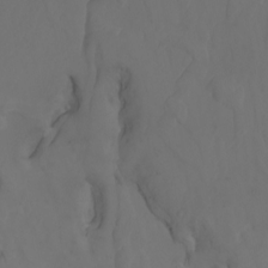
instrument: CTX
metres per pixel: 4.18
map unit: Nhu
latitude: -8.0850
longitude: -81.6127
